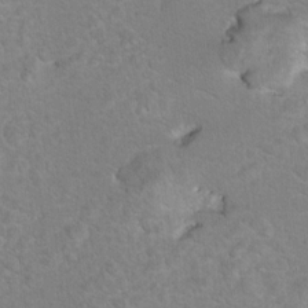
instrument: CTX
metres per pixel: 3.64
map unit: Hto
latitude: 8.3278
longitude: -30.1767
